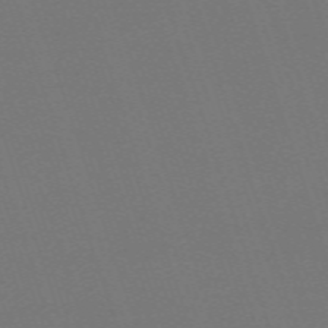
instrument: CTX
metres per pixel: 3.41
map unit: eHh
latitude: -63.4832
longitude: 52.0661
